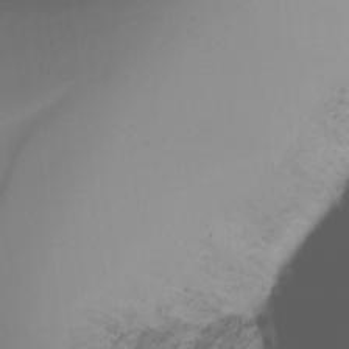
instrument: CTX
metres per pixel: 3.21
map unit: Ht
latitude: -16.9731
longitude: -47.1215
